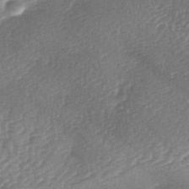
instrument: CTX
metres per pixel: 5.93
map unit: lAa
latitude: -3.0675
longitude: -128.6868
